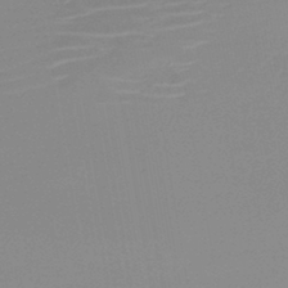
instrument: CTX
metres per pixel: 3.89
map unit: HNb
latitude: -44.9731
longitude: -44.4601
